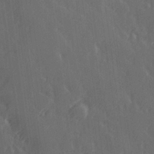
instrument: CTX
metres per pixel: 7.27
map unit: Hve
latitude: 26.6680
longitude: 146.2739
